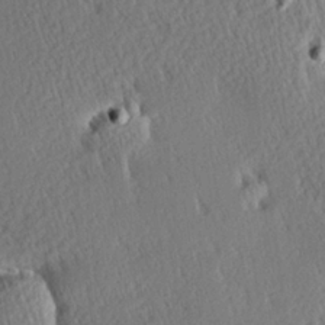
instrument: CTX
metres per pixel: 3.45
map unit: Hve
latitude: 27.1025
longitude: -93.7827
